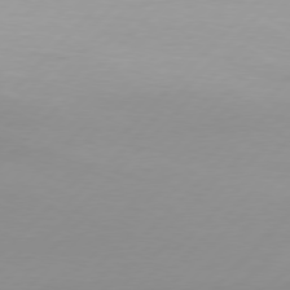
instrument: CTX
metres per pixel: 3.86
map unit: Hpe
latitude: 77.4993
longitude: -133.6694
